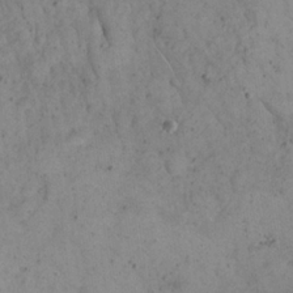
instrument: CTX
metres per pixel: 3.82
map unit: Nhu
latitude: 22.7813
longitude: -67.4615
